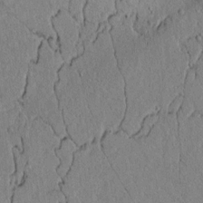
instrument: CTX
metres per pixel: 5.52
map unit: lAvf
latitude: 5.3293
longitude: 166.4440
